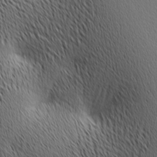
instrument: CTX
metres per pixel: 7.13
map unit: lAa
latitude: 10.6302
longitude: -107.6883
